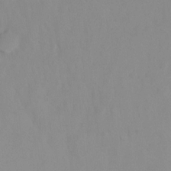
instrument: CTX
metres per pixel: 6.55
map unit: Ht
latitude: -12.0472
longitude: -48.8569
